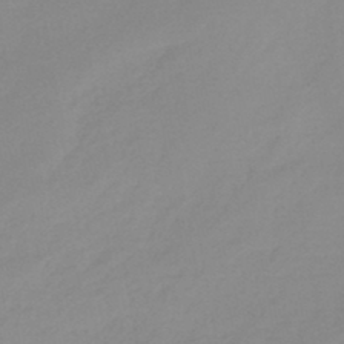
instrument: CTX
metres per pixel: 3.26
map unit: eHb
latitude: -45.1242
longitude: 85.6910
